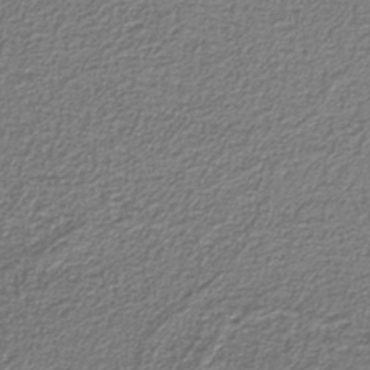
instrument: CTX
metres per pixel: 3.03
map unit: eAb
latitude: -38.5385
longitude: 52.6518
